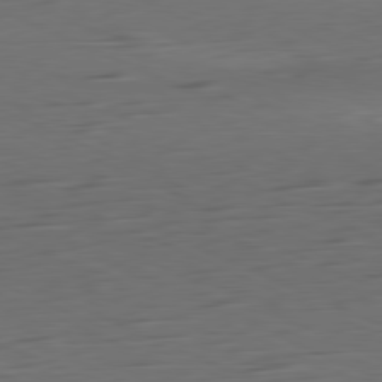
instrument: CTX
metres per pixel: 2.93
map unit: Ap
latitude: -81.2376
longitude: -59.7450
